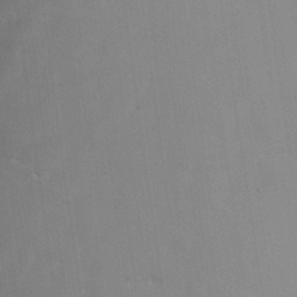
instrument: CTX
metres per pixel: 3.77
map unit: HNhu
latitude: 0.7057
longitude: -3.8583
